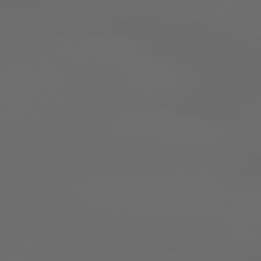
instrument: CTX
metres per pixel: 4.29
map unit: Hpe
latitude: 77.9528
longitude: -177.6694
